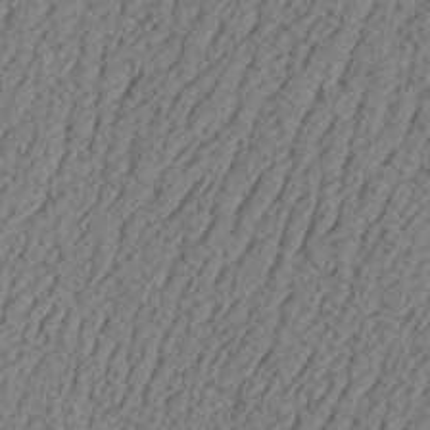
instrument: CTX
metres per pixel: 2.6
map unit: Aa
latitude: 27.7072
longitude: -131.1970
